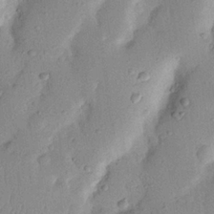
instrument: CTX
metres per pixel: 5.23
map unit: Nhu
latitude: 19.8394
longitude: -74.6679
